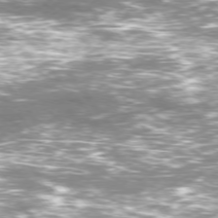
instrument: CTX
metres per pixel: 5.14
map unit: Ap
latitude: -76.9164
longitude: -72.0444
